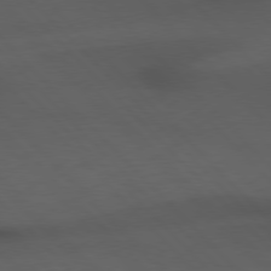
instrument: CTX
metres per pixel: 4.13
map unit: Hpe
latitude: 76.8002
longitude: -155.9906
